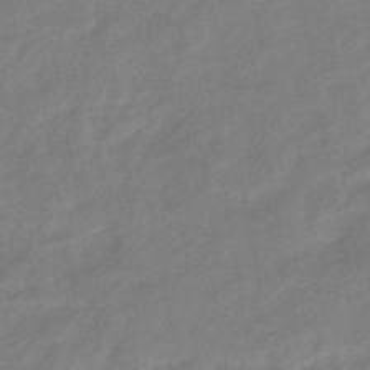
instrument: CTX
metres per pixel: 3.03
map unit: eHb
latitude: -41.8800
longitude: 82.6896
